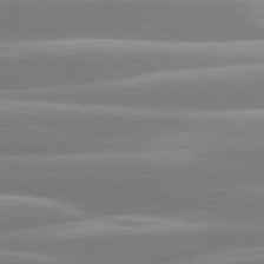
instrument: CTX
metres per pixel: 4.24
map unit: lApd
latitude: 80.4601
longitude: -130.4034
